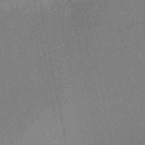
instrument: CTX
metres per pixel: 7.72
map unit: HNb
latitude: -53.3131
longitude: -49.2915
